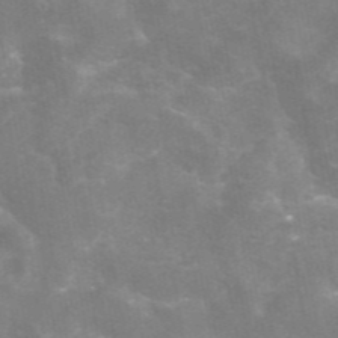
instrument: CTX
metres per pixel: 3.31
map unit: eAb
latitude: 46.1767
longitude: 124.8786
